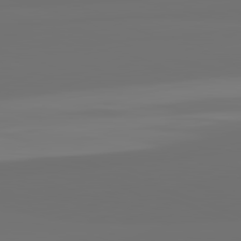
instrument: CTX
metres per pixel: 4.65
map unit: lApd
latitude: 82.4601
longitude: 163.9367
